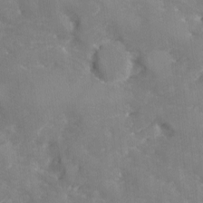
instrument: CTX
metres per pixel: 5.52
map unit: Ave
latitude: -9.2376
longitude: -117.5560
